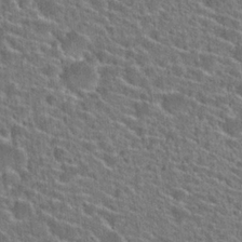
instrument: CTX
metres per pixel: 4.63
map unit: Hto
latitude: 23.7638
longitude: -45.0647
